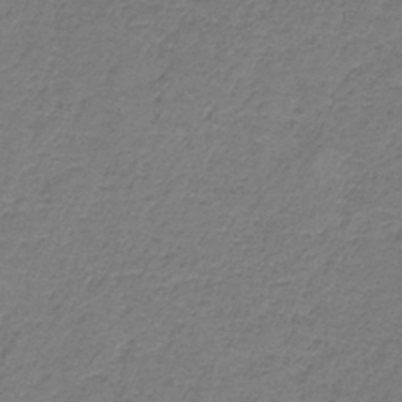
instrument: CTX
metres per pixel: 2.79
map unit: HNb
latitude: -36.3684
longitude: 53.7477
